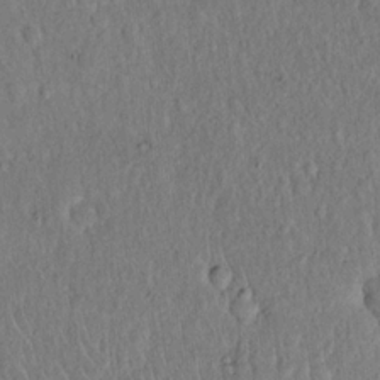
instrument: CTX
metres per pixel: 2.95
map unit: eHh
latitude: 18.9513
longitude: -62.3468
